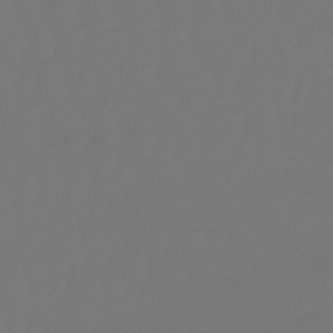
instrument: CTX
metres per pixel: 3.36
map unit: lHb
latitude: -50.1417
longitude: 79.9745
